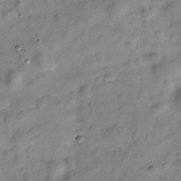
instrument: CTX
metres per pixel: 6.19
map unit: Hve
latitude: -28.7274
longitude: 93.0486
